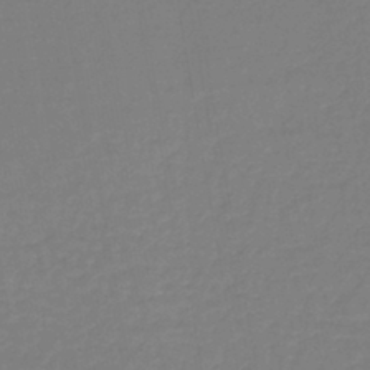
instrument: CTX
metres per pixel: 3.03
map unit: lHb
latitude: -44.5196
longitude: 66.2928
